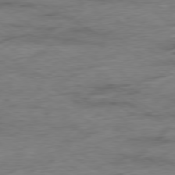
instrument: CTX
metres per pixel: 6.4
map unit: Ap
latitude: -79.7477
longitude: -83.6693
